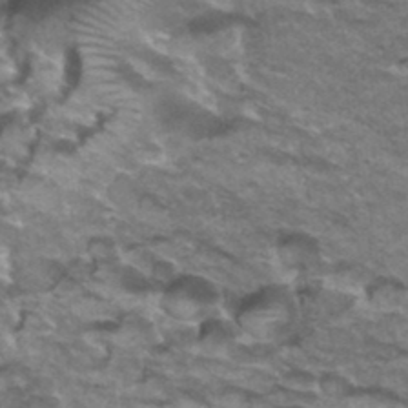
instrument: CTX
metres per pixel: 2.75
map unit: Hto
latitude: 35.6882
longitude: -42.5735
